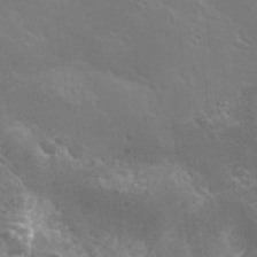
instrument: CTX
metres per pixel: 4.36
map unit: Hto
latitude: 28.5923
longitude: -40.5734
